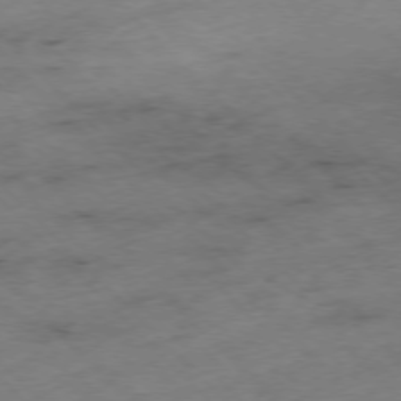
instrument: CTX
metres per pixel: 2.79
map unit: Hpe
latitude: -76.8975
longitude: -16.6868
